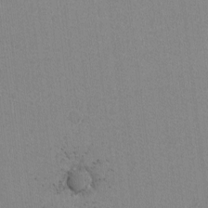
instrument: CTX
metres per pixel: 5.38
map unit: lAvf
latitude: -6.5196
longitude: -114.3278
